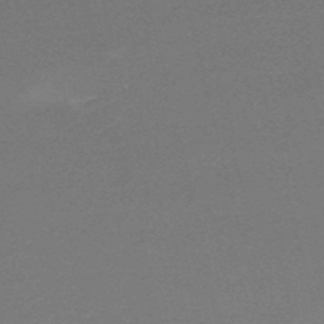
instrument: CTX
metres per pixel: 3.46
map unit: HNb
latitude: -51.5021
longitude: -41.3481
